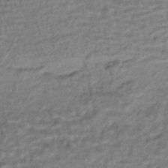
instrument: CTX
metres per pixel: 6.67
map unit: HNhu
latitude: -44.3117
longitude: 101.9556
